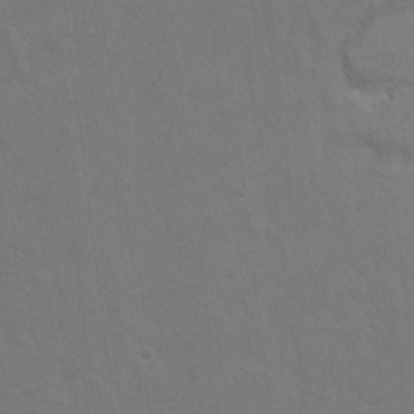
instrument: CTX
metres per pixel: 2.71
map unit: Hto
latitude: 10.1200
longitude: -35.6505
